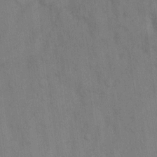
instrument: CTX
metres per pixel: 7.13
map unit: eHh
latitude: 13.5371
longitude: -62.6113
